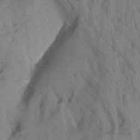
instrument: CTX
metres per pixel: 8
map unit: Aa
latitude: 20.2145
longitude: -147.6694
